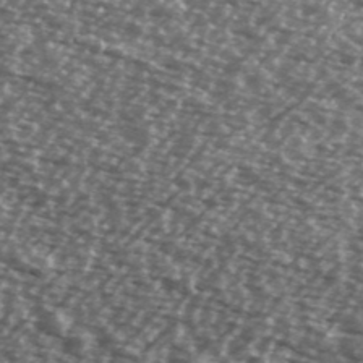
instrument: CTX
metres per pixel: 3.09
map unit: Ave
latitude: 39.0836
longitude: -112.4223
